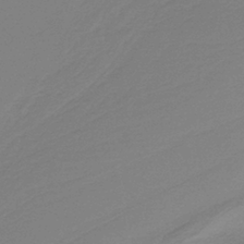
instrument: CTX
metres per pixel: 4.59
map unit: HNb
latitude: -37.6155
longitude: 55.1431
